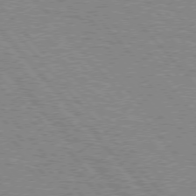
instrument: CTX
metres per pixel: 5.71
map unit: lApd
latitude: 75.7072
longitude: -75.8205
